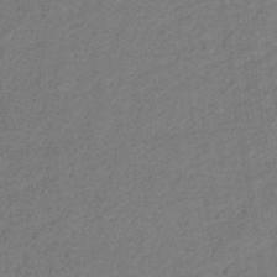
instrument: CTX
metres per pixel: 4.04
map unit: lHb
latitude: -32.1417
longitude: 66.6518
